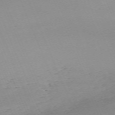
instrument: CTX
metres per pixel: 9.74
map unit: Nhu
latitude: -67.6911
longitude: 38.5574
